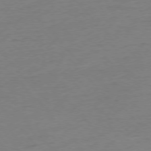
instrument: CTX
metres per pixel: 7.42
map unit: Hpe
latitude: -77.1431
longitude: -14.8569
